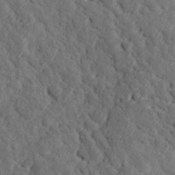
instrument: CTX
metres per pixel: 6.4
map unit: Ave
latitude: 17.0081
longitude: -135.0269
